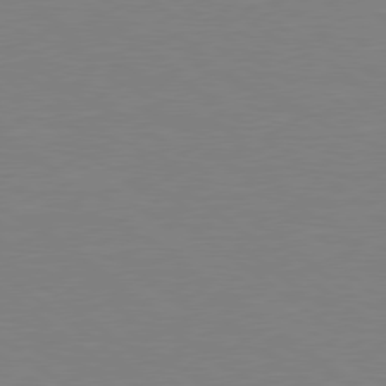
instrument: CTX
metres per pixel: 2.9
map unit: Hpe
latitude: 78.6680
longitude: -148.8947
